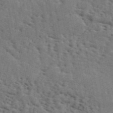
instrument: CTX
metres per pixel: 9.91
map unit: ANa
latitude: 49.8772
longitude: -80.8191
